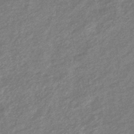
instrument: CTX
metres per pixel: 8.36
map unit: eHb
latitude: -39.5210
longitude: 80.2362
